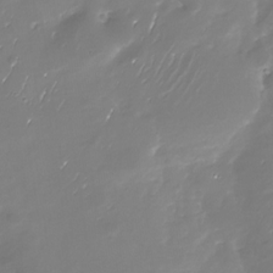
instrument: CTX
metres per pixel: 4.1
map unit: Nhu
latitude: -29.8045
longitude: -77.6316
